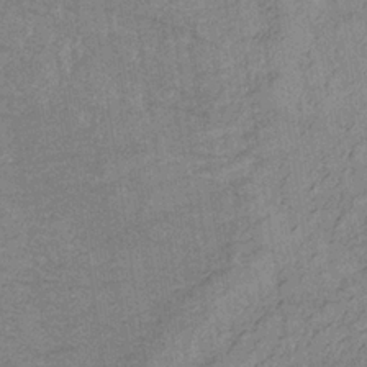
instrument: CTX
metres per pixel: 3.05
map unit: lHb
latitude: -34.4440
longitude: 70.9542
